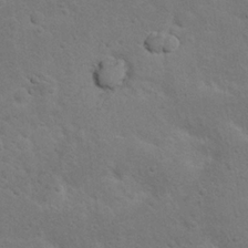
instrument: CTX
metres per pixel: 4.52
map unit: Nhu
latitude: 22.9136
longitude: -71.8205
